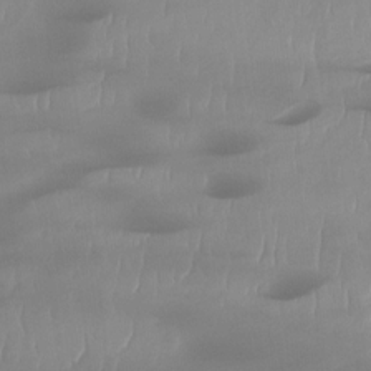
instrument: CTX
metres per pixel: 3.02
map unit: Ht
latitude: -14.4251
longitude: -51.1970
